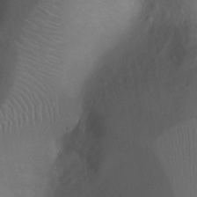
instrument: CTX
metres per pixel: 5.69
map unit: Ht
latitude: 0.0633
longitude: -45.6505
